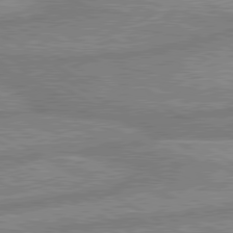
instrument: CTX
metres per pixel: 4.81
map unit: lApd
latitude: 80.1200
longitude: -171.2537
